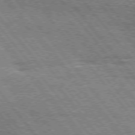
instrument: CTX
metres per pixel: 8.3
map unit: Hpe
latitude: 75.0836
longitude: -139.5371
